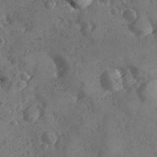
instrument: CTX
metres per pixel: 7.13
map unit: Ave
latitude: -8.8975
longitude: -118.1011
